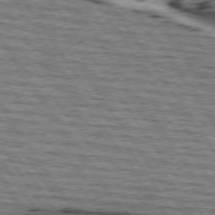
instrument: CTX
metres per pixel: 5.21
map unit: lApd
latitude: 74.6868
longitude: -73.0081
